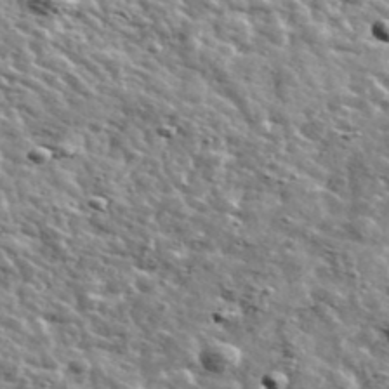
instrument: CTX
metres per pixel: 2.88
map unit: Ave
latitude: 41.6315
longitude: -108.8380
